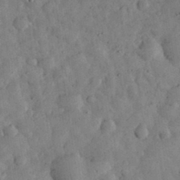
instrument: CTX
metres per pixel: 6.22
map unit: eHh
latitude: 34.1577
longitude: -69.2159
